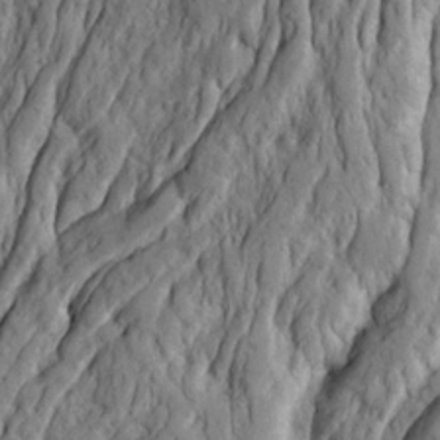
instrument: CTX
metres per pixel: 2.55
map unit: Ave
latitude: 22.8947
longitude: -132.5924
